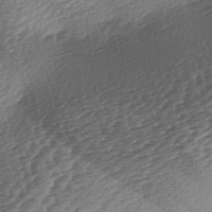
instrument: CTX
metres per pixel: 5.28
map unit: lAa
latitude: -3.1998
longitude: -127.0081
